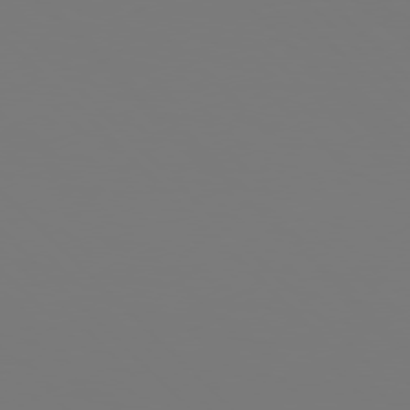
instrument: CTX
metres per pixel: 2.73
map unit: Hpe
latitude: 76.7813
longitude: -162.4790
